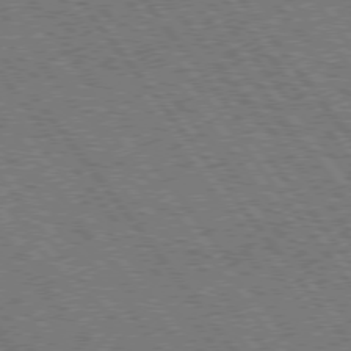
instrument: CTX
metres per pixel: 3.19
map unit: Hpe
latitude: 75.5560
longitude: -149.3293
